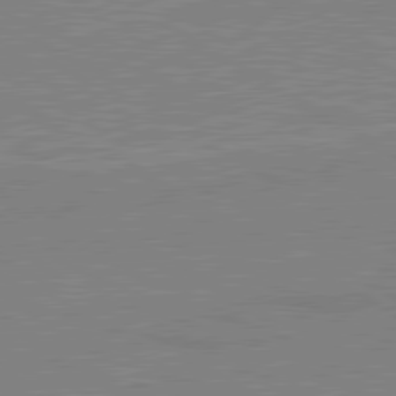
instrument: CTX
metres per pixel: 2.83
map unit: lApd
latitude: 80.3656
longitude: 122.6330
